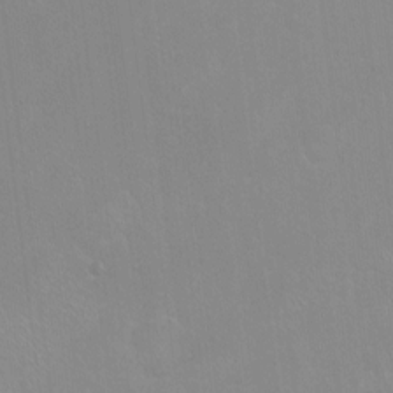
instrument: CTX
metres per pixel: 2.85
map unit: Ht
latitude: -14.2929
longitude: -42.3656
